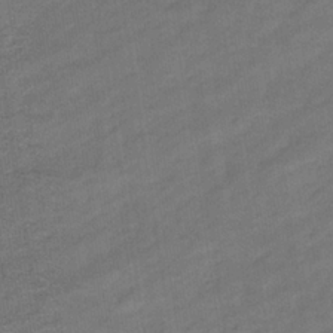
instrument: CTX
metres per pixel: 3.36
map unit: eHb
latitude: -36.6329
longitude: 77.9745
